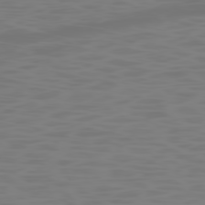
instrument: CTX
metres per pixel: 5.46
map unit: Ap
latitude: -78.6518
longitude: -69.8395
